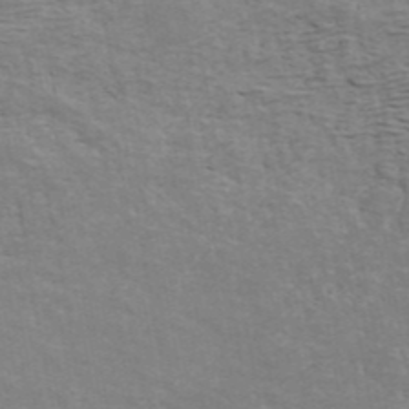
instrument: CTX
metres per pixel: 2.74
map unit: ANa
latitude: 42.7246
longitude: 29.2754
